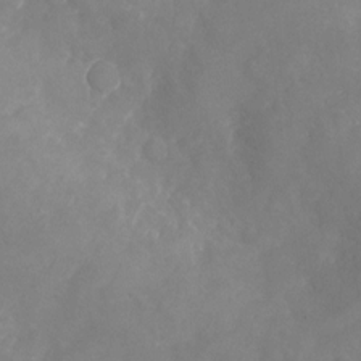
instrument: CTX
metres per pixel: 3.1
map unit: Nhu
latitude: -23.7478
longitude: -57.3292
